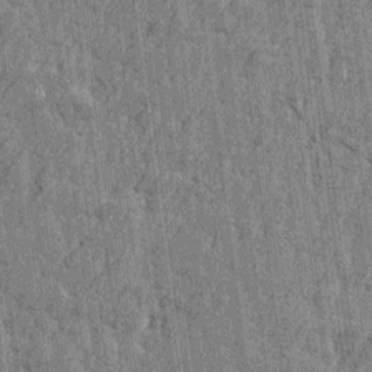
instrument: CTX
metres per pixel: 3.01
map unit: Htu
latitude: -4.1039
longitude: -179.4805
